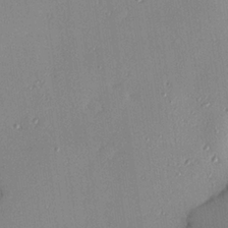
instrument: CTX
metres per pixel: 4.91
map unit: Hve
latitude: 25.9717
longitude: -90.9514
